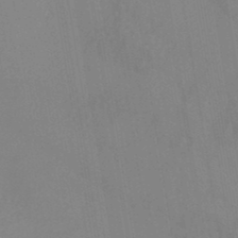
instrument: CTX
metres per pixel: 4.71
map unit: HNb
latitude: -45.1998
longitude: -45.1970
